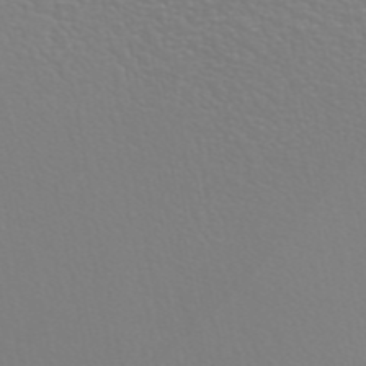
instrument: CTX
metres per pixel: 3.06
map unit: ANa
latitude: 44.7435
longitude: 27.4832
